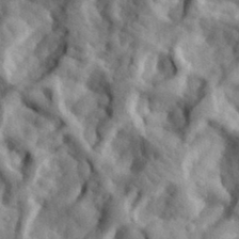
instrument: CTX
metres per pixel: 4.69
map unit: eHh
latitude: 33.4237
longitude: -78.2712
